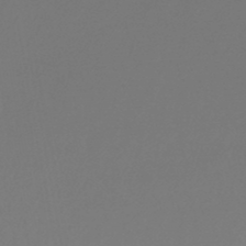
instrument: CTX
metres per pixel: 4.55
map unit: lHb
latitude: -47.6344
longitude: 62.6140
